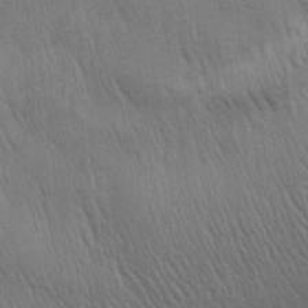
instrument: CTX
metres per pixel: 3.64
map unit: Aa
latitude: 27.8961
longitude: -140.2711
